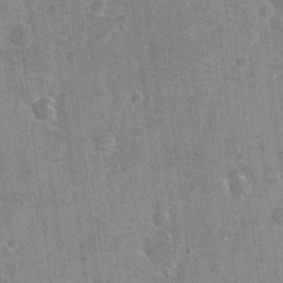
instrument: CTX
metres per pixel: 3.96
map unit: Nhu
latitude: 0.8758
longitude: -16.3089
